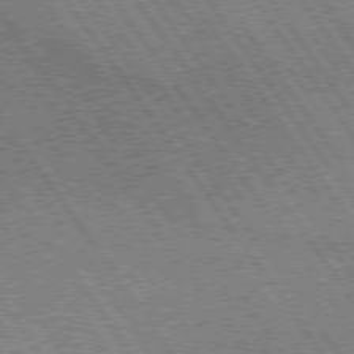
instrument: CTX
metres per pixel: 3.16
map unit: lApd
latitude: 74.8569
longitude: -80.4790
